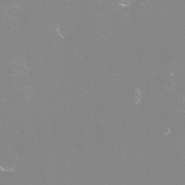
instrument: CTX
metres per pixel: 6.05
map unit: eHh
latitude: -10.8597
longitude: -65.9339
